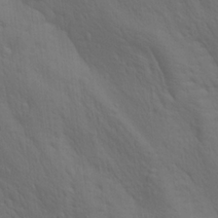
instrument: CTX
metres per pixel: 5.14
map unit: lAa
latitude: 22.1767
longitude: -138.4034
